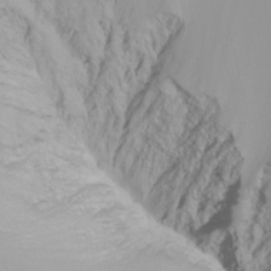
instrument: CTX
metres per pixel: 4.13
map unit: Nhu
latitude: -8.6707
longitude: -81.3671
